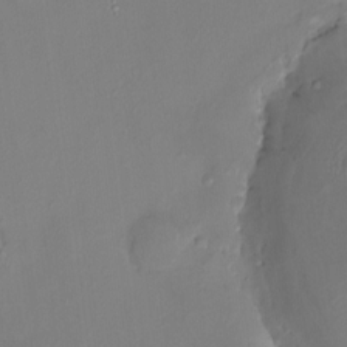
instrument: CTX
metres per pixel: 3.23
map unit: HNhu
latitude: 6.8569
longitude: 1.5966
